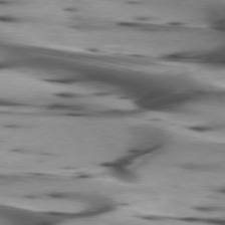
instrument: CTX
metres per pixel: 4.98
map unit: lApd
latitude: 75.7639
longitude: -64.7246
